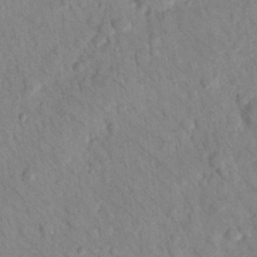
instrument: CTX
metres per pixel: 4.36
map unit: Nhu
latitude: 24.2333
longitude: -74.0633
